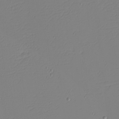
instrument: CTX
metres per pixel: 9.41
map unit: eHh
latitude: -4.4440
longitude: -81.4993
